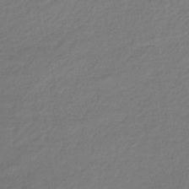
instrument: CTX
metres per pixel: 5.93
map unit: HNb
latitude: -34.4629
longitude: 52.5384
